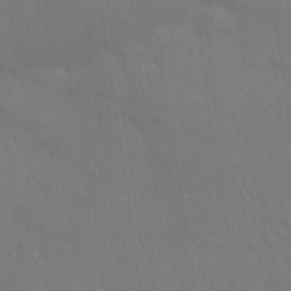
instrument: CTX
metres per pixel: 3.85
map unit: Nhu
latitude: 28.4601
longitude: -64.6679
